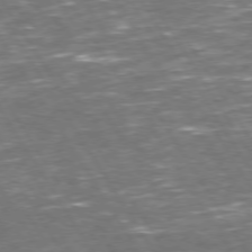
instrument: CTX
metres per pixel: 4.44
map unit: Hpe
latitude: 73.5938
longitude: -124.3656
